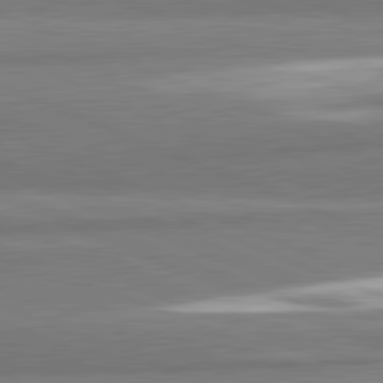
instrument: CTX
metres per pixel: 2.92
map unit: lApd
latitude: 82.1388
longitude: 174.4628
